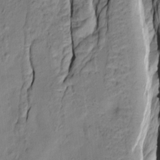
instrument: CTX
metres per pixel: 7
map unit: Hve
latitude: -10.6330
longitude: 176.4062
